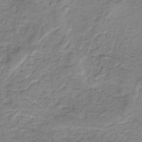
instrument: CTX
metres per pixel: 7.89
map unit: HNb
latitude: -31.7099
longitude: 61.3132
